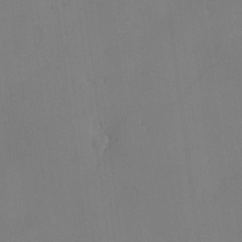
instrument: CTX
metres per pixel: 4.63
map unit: eHh
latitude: -3.6154
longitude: 16.7841
